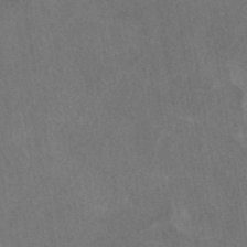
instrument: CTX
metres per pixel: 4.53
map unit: eAb
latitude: 41.8583
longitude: 103.2565
